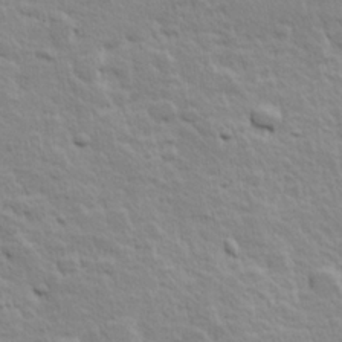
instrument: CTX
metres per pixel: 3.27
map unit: Hve
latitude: 24.7435
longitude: 144.8597
